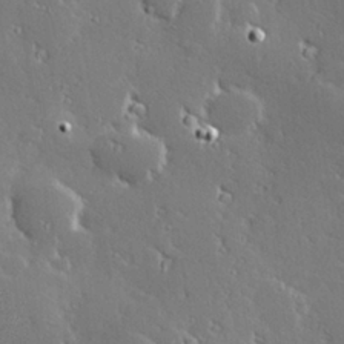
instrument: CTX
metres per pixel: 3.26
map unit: Hve
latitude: 28.1200
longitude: -93.3859
